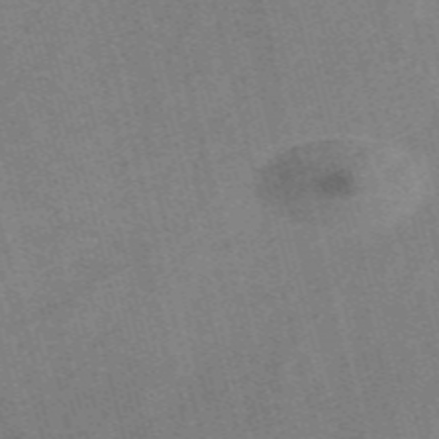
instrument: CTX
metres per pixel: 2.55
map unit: Nve
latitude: -58.5195
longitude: 64.6708
